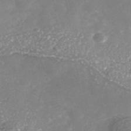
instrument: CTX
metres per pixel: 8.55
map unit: Nhe
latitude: -40.8786
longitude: -109.6693
